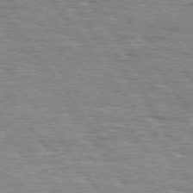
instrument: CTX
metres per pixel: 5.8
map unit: Hpe
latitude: 74.7246
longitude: -138.4979
